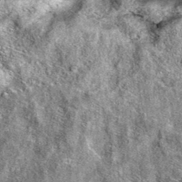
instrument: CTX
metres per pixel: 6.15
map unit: eAb
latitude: 36.8758
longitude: 106.9730
